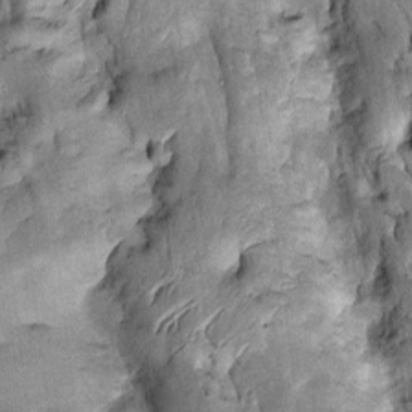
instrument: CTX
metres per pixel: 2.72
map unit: Htu
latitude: -1.1809
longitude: 149.1431
